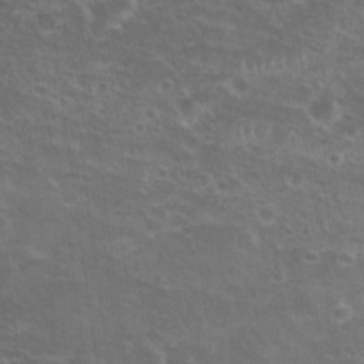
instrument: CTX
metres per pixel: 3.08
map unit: Nhu
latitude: 24.9135
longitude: -50.9702
